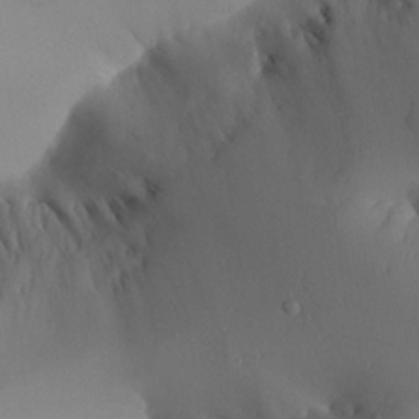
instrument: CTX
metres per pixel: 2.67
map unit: Aa
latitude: 25.1781
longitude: -128.2900
